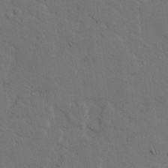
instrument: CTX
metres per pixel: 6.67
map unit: Nhu
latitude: 25.2725
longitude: -72.6869
